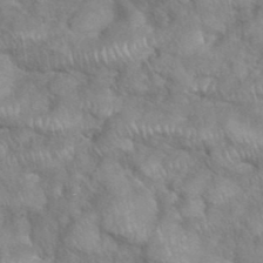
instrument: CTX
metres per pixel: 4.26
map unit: eHh
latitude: 38.6868
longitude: -57.8583
